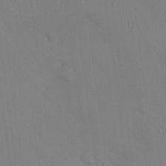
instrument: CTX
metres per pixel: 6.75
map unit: eHh
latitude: 0.3089
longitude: 17.9745
